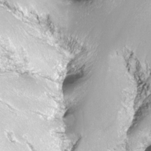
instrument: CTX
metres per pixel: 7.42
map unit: Nhu
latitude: -12.1606
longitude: -68.3467
